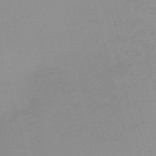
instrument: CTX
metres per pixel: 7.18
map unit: HNb
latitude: -56.6518
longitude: -43.2726
